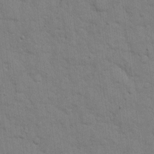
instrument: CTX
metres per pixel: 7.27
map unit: eHh
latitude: 10.6680
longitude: -67.2914
